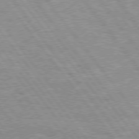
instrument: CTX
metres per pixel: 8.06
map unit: Hpe
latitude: 75.5749
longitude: -156.4790
